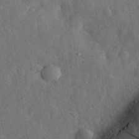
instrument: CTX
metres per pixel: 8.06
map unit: eHh
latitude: 30.8569
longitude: -74.4034
